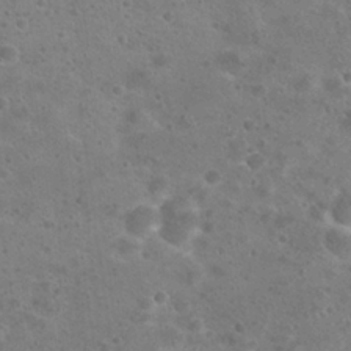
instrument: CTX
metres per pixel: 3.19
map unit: Hto
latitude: 22.9892
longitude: -48.2900
